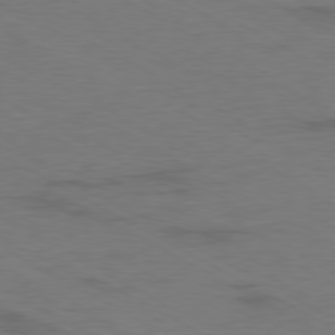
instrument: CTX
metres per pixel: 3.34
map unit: Ap
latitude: -79.4643
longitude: -57.0647
